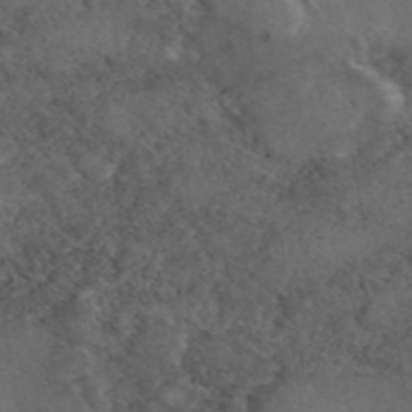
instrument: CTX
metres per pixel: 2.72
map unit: eAb
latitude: 46.5168
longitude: 114.5762
